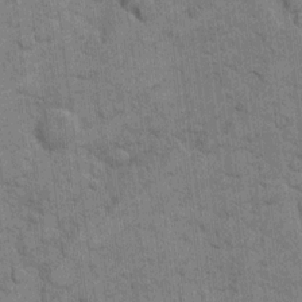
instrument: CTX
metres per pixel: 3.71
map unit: eHh
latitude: 10.4979
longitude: -65.2537
